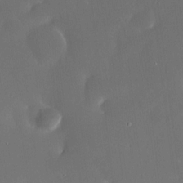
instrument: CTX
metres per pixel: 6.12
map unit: HNhu
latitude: 6.2522
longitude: 13.0109
